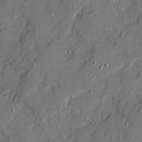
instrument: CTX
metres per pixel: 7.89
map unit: Ave
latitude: 20.7813
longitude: -129.2348
